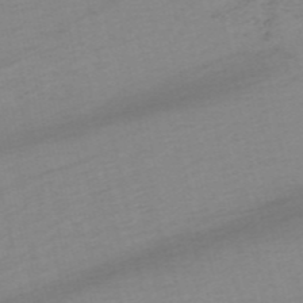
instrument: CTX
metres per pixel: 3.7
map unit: HNb
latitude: -54.3117
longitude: -44.0633
